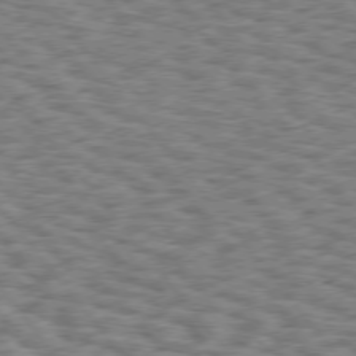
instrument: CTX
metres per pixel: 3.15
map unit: Hpe
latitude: 75.6127
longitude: -134.7813
